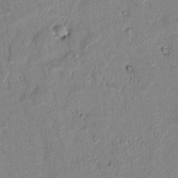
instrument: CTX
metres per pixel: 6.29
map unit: lAvf
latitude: 6.5168
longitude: 168.5384
